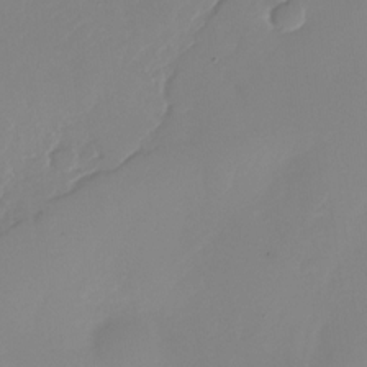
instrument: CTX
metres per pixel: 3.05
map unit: Nhu
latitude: -28.5007
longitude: -79.6316
